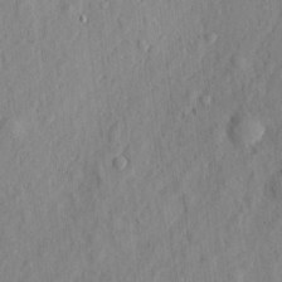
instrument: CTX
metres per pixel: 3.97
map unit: eHh
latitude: 5.8772
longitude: -73.5749
